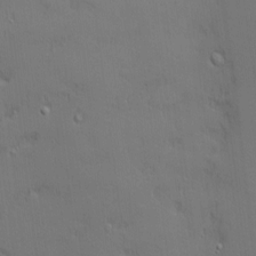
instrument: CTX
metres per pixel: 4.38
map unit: Nhu
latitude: 3.4048
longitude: -75.7828
